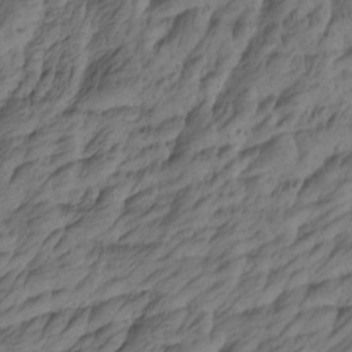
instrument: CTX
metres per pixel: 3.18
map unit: Htu
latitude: -5.3698
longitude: -178.1578
